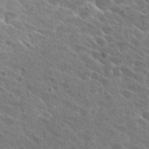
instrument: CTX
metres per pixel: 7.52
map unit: Hto
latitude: 26.3089
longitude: -40.9324
